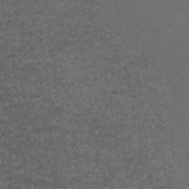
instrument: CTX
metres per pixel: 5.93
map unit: ANa
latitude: 39.1403
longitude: 22.8408
